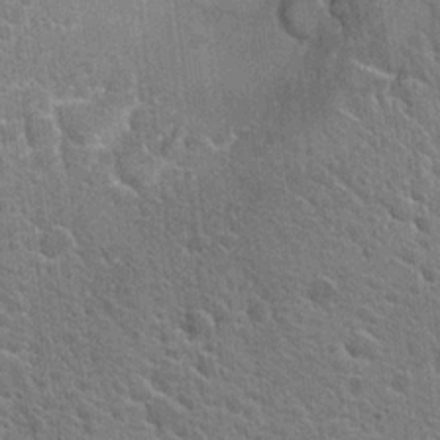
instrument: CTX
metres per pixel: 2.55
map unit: Hto
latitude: 19.4804
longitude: -33.6883
